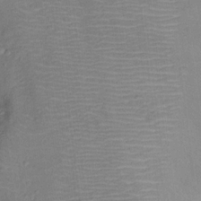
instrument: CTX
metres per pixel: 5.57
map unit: Ht
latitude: 12.8002
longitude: -39.5182
